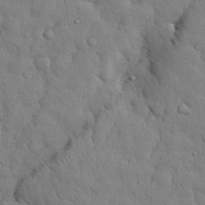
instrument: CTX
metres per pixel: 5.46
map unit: eHh
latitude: 28.6679
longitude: -75.5182
